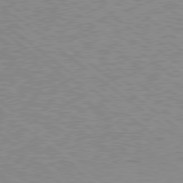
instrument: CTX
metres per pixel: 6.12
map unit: Hpe
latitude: 78.6113
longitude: -168.8191
